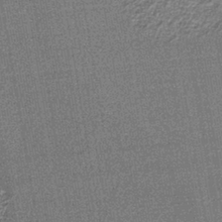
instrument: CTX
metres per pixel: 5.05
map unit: eAb
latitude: -39.8423
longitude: 51.5966
